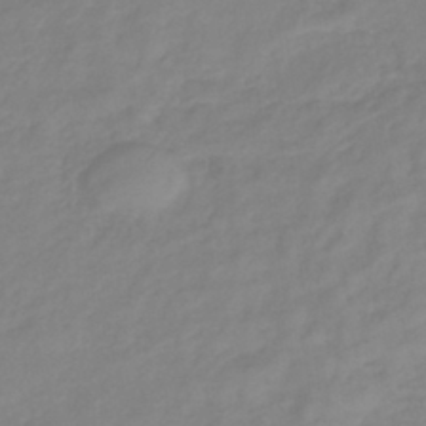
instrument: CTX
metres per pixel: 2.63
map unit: eHb
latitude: -40.9919
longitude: 80.9731
